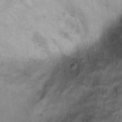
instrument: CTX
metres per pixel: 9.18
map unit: Ht
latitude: 8.8947
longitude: -36.3467
